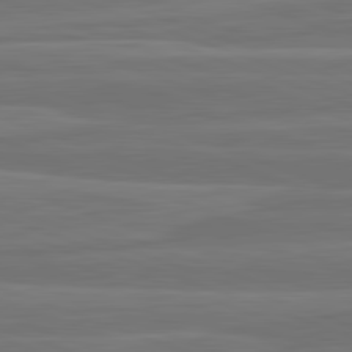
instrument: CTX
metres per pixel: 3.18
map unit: lApd
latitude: 82.3656
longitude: -175.7450
